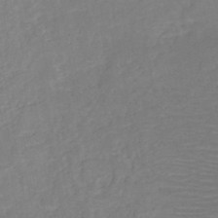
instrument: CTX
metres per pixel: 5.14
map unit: HNb
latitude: -49.4266
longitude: -44.8002
